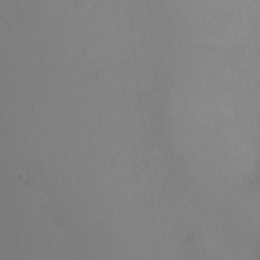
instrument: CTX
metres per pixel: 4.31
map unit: Ht
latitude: -0.9731
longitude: -33.8394
